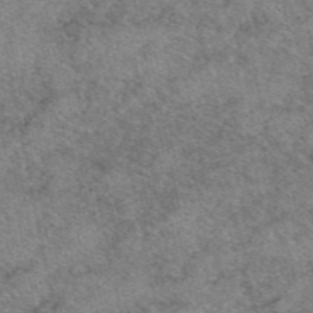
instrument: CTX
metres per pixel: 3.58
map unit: eAb
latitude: 49.3104
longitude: 114.1417
